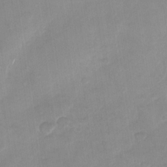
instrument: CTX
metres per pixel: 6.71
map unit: Nhu
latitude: -28.6330
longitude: -62.6869
